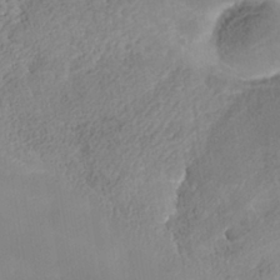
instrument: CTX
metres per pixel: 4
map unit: Nhe
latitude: -38.5196
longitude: -117.9339
